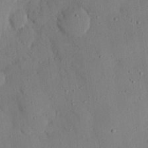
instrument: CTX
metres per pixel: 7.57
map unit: eHh
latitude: 26.2901
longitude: -80.1578
